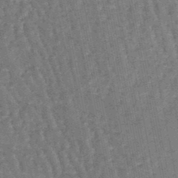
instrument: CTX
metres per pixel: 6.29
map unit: lHb
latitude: -47.1053
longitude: 78.4440
